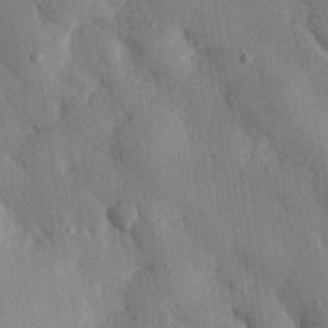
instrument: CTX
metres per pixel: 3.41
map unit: eHh
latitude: 30.2523
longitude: -76.4790
